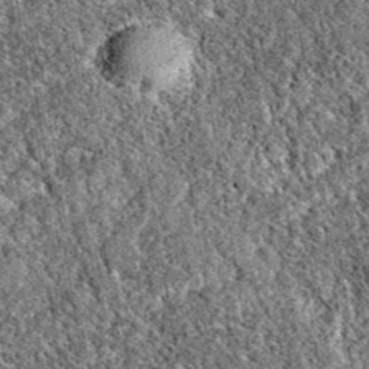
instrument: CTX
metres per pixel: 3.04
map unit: eAb
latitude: 38.0633
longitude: 111.8045
